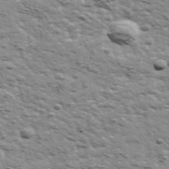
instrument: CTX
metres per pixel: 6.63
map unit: Ave
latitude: 41.9528
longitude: -109.2914
